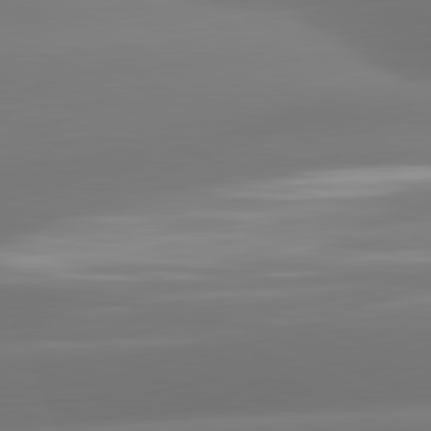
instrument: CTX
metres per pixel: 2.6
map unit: lApd
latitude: 81.5749
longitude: -161.9528
